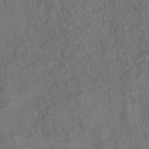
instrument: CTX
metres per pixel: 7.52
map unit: eAb
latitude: 35.1403
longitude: 109.2943
